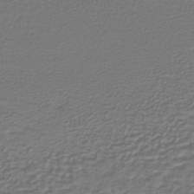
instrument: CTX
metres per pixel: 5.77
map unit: lHb
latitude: -41.7100
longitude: 52.3117
